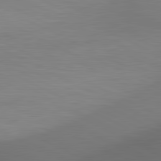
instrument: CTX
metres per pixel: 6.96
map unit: lApd
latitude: 81.2159
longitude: 132.3118
